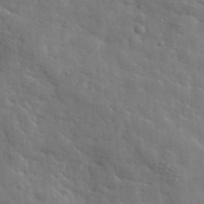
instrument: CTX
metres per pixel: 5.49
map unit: lHvf
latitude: 35.8961
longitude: -88.0822
